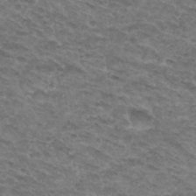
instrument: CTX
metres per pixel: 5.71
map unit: Hto
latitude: 32.4034
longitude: -47.2726
